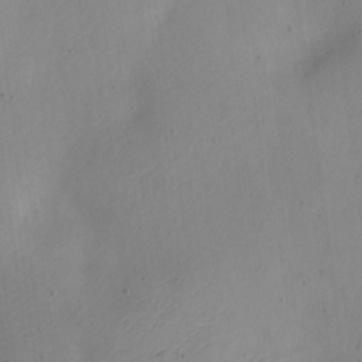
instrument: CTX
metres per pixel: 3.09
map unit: Nve
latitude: -23.0487
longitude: 106.6141
